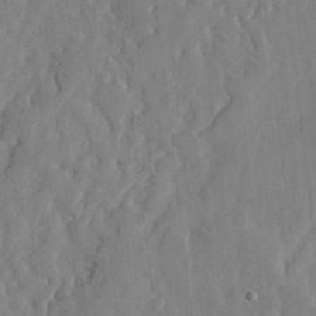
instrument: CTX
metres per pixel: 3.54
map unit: lHvf
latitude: 17.8394
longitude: -113.1403
